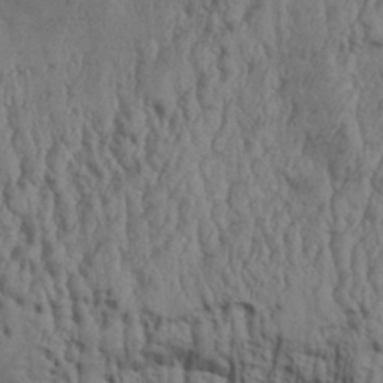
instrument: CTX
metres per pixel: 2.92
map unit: Aa
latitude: 32.3278
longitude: -135.8583
